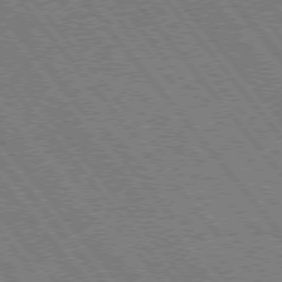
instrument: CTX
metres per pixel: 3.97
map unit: Hpe
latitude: 75.1592
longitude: -150.3278
